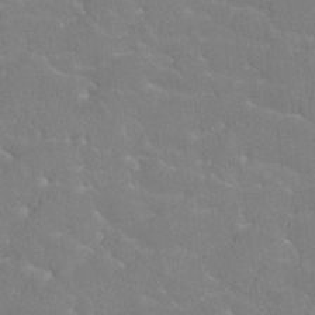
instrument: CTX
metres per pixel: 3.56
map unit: Htu
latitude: -7.2187
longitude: -34.1011
